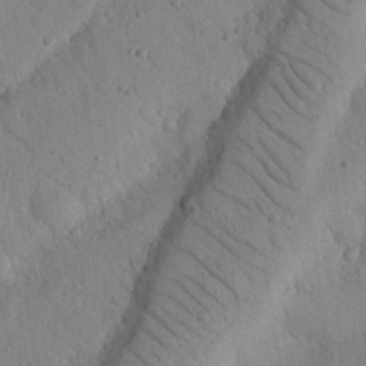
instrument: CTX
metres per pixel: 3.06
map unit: Nhu
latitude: 22.2711
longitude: -75.9906
